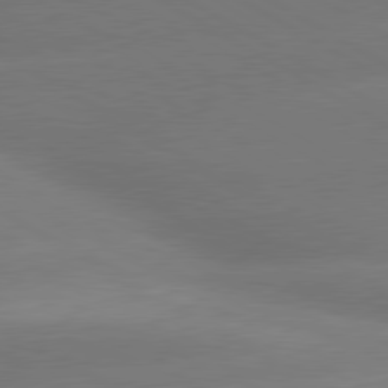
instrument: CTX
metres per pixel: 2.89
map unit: lApd
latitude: 80.2145
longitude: -150.1955
